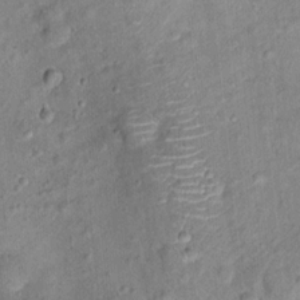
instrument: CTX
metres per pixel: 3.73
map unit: Ht
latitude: 14.7247
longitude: -40.8757
